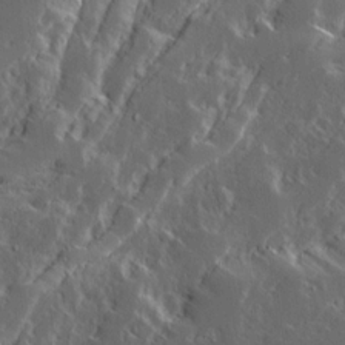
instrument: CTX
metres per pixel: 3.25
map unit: Ave
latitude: 15.2726
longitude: -138.3278
